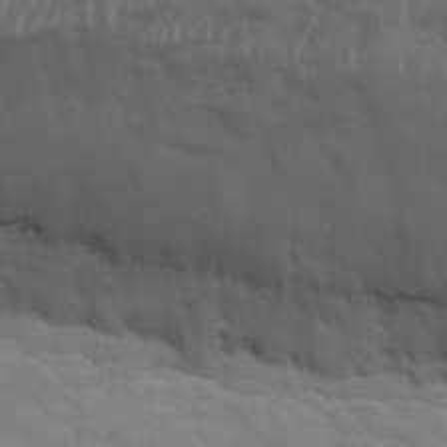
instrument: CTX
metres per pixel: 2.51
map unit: Nhu
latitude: 32.1389
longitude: -51.0080
